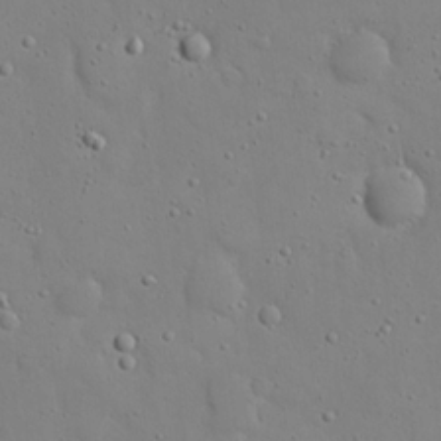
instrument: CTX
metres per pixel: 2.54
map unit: eHh
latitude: 20.9325
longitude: -62.8569
